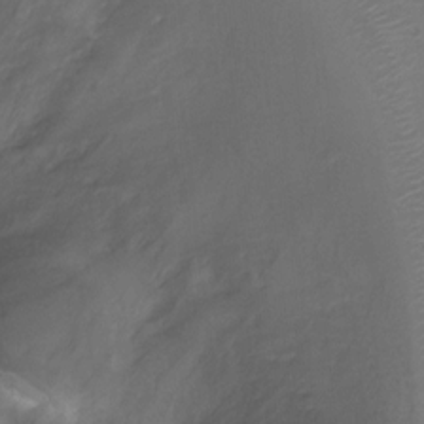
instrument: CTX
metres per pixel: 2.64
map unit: Ht
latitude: -7.0108
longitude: -27.2348
